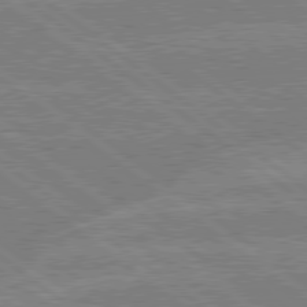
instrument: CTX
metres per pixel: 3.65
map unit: lApd
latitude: 79.0648
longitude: -160.5546
